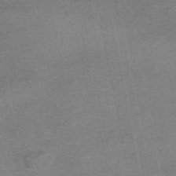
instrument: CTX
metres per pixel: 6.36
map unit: eAb
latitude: 48.7435
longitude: 103.7289
